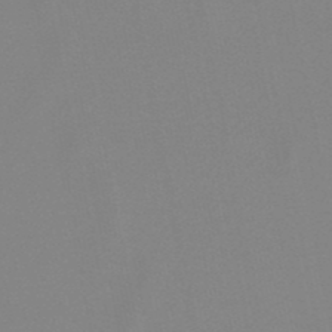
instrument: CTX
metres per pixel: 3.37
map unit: lHb
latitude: -49.1431
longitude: 69.4643
